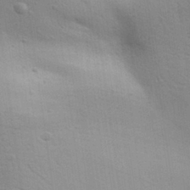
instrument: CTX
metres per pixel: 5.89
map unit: Aa
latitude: 30.1767
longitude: -145.4804
